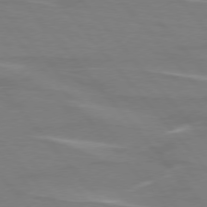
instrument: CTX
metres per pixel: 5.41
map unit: lApd
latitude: 75.8772
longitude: -80.7057
